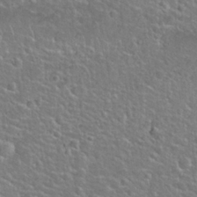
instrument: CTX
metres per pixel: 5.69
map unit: Hto
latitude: 24.8002
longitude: -50.0822
